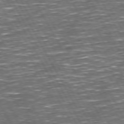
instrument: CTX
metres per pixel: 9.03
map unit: Hpe
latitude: 71.9339
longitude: -125.8205
